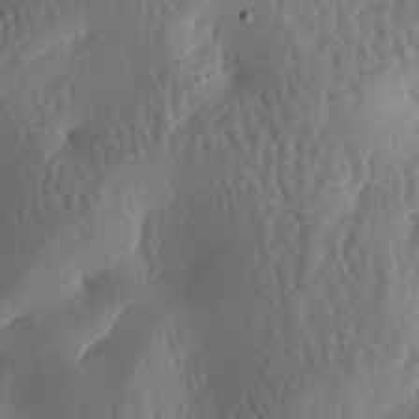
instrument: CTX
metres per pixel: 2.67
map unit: lAa
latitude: -7.0675
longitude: -128.2900
